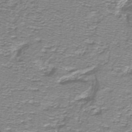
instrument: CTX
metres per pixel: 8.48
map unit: lHb
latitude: -41.1431
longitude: 55.2187
